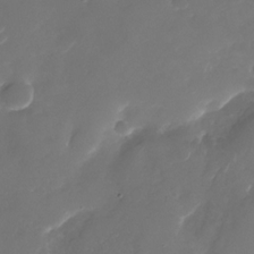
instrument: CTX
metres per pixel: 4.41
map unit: Nhu
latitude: -29.2943
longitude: -71.0458
